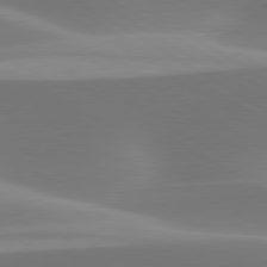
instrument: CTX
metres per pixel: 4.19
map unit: lApd
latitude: 79.8017
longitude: -93.6316
